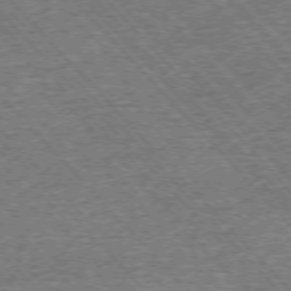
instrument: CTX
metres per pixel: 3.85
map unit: Ap
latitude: -76.0472
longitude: -92.7246
